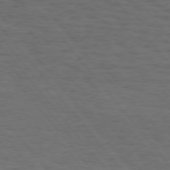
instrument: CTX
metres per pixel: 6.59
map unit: Hpe
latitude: 74.8569
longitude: -134.3467
